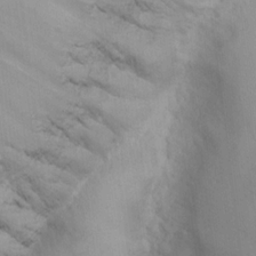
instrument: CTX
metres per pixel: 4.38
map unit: eHh
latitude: 17.0458
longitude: -62.8758
